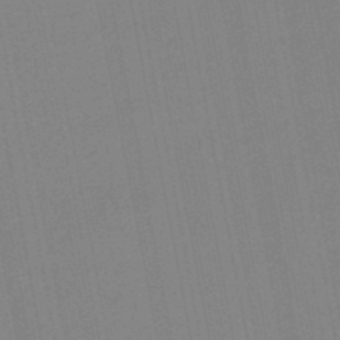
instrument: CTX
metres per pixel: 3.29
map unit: HNb
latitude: -48.1417
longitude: 59.2564
